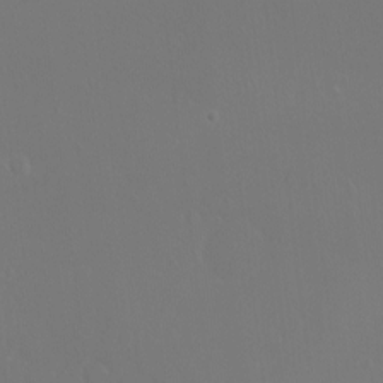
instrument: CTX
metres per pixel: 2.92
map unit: Ht
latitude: -15.7100
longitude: -41.2914
